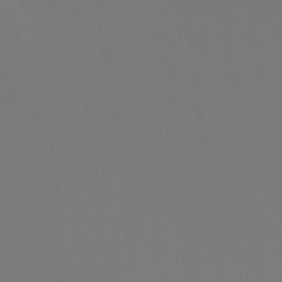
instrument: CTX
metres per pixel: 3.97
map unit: Nhu
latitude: -15.7667
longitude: -49.8772
